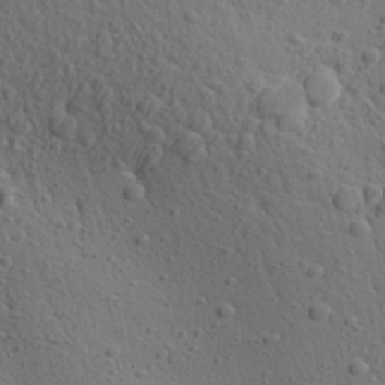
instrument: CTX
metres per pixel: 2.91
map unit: Aa
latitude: 27.4615
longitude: -142.4790
